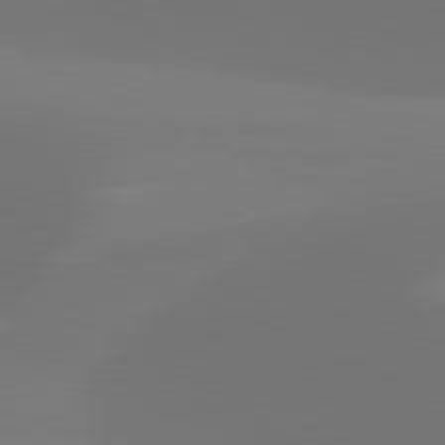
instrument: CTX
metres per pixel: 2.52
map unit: lApd
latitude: 81.5938
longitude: 129.1998
